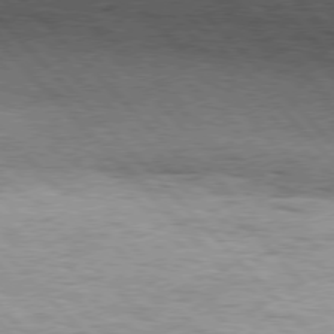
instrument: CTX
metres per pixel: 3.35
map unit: Hpe
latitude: 76.5923
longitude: -165.3482
